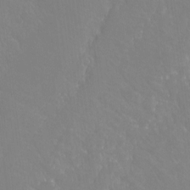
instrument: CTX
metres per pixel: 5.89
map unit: Hto
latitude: -3.6343
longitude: -34.9135
